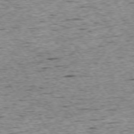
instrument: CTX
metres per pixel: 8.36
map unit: Ap
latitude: -74.3307
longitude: -88.1767
